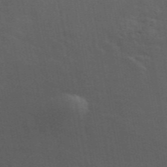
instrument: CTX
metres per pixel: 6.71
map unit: ANa
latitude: 48.7246
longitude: -73.8773
